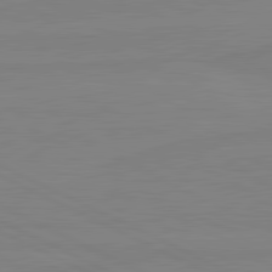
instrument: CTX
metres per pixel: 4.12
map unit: lApd
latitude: 81.4993
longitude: -177.0836
